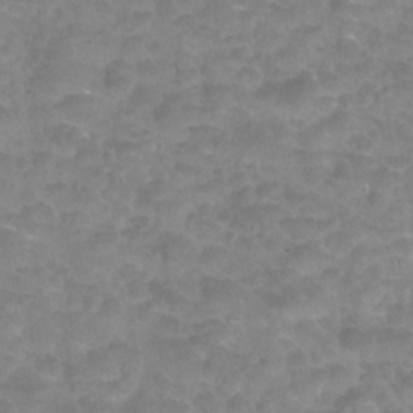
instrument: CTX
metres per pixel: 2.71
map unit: Nhu
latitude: 24.8757
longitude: -53.5371
